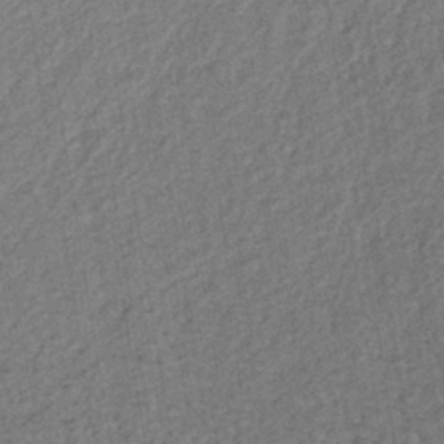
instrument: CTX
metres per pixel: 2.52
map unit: lHb
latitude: -39.3321
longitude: 62.4440
